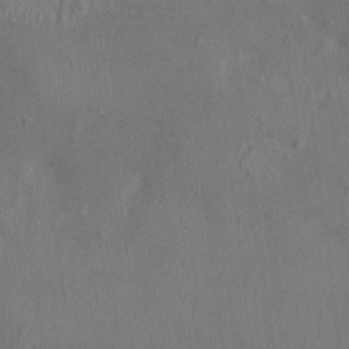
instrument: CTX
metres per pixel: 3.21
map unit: HNhu
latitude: 4.8569
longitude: 7.1431
